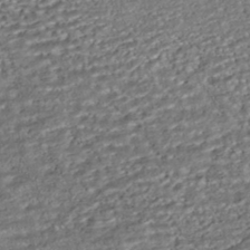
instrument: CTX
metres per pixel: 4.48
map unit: ANa
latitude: -43.2187
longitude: 107.6344
